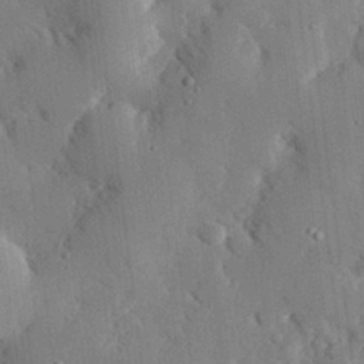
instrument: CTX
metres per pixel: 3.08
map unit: eHh
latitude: 29.1970
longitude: -80.4601
